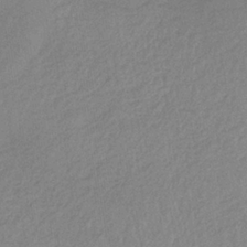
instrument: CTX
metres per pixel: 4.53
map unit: HNb
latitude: -33.5777
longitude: 63.5021
